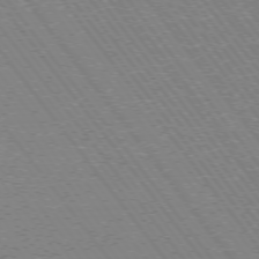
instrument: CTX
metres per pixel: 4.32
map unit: Ap
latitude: -75.8801
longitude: -60.9513
